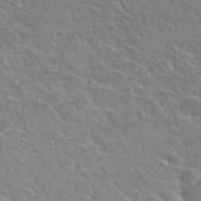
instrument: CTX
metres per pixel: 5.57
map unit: Hto
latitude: 30.1200
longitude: -48.7246
